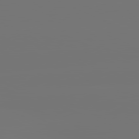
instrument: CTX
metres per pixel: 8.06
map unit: lApd
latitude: 81.2348
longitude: -152.8191
